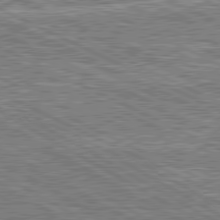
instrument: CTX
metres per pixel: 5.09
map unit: lApd
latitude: 80.9136
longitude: 169.5210
